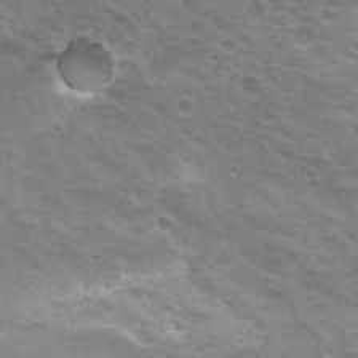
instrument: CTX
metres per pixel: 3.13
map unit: Nhu
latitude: 20.1578
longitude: -31.2348
